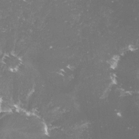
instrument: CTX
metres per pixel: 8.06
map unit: lHvf
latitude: -15.4455
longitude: -98.4790
